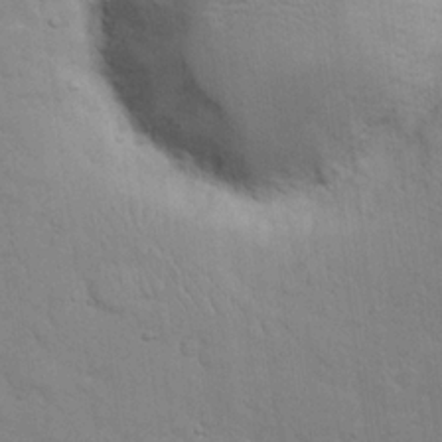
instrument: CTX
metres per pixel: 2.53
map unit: eHh
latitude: 21.2726
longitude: -62.5357
